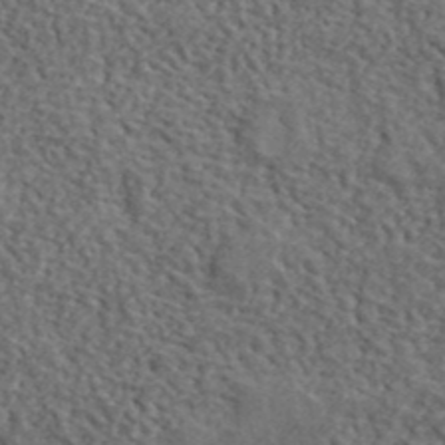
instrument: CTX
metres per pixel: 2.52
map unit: lHvf
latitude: 41.4804
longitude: -87.4048
